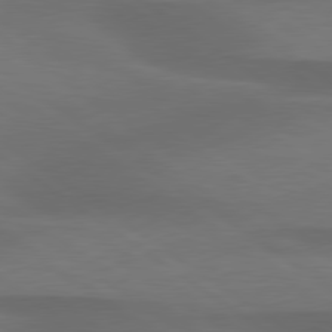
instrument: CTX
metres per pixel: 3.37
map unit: lApd
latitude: 79.4427
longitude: -90.5546
